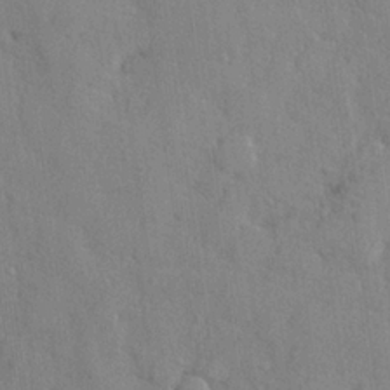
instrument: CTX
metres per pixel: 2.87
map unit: lHvf
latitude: 24.6679
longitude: 143.1053
